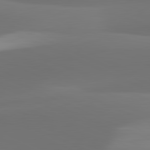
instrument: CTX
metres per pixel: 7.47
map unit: lApd
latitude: 81.9717
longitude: 128.9731
